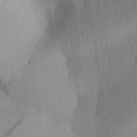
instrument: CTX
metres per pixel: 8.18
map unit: Aa
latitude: 30.4790
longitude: -144.1767
